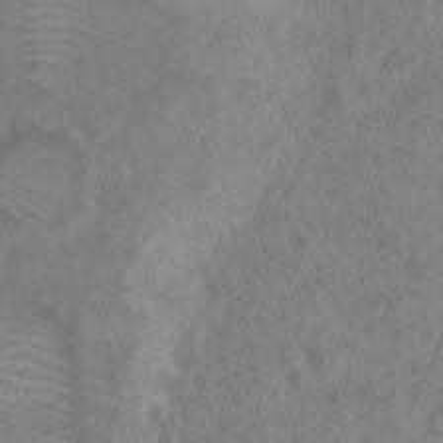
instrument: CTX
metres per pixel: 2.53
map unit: Nhu
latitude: 2.5545
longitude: -15.3293
